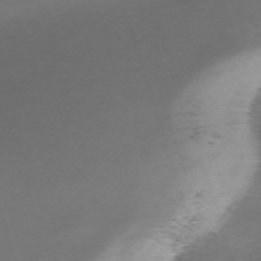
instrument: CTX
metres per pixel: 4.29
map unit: eHh
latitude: -63.2376
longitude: 53.0864
